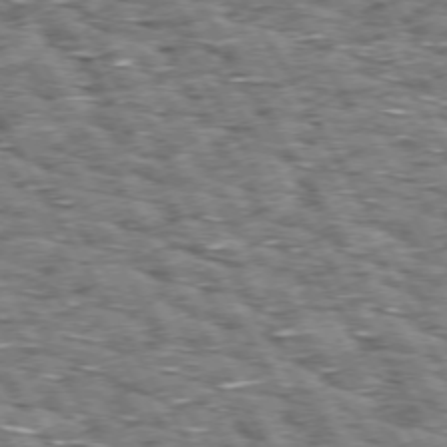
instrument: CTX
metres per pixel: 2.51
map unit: Hpe
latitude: 72.9892
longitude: -125.8205
